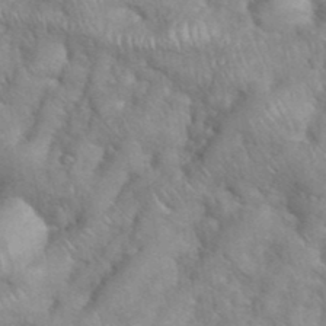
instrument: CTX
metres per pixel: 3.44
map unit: eHh
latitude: 38.6112
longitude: -57.8394
